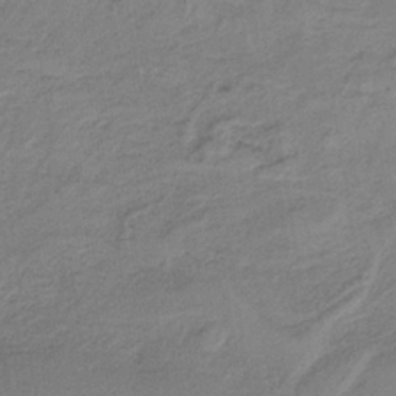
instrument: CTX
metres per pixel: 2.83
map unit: HNb
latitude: -34.5574
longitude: 59.3698
